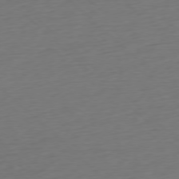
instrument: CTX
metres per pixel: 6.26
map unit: Ap
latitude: -77.7856
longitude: -91.7828
